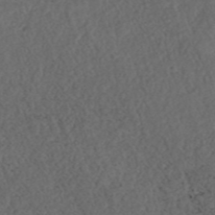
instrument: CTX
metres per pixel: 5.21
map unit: ANa
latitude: 40.1010
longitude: 18.8030
